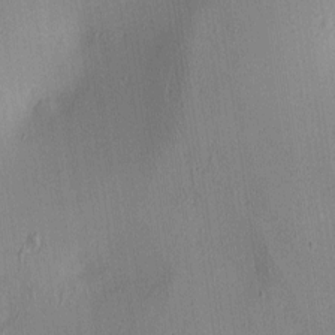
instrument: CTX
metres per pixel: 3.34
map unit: lAa
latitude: 5.9150
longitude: -113.1592
